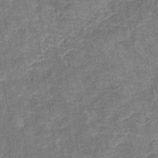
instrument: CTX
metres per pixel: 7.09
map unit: lHb
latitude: -42.0472
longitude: 79.0486
